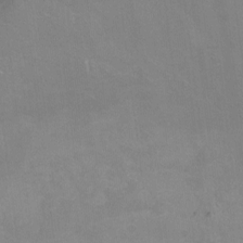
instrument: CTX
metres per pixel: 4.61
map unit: Hto
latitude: -7.2943
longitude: -39.6316
